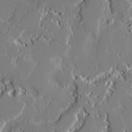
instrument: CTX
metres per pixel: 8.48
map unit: Ave
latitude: 20.0633
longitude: -127.8395
